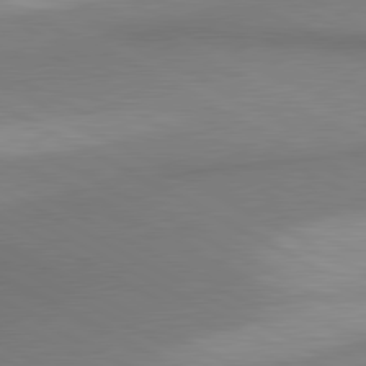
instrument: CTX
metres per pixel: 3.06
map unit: lApd
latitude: 80.7246
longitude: 163.1242
